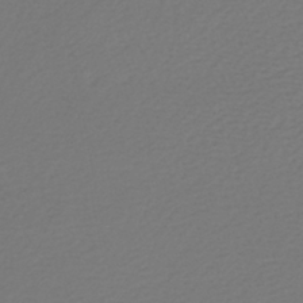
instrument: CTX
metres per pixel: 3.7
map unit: lHb
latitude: -43.3698
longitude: 77.7478
